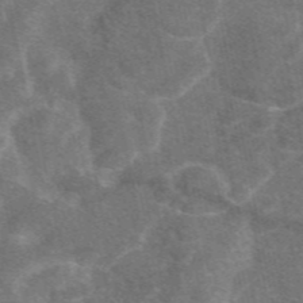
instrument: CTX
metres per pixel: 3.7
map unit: eAb
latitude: 47.3482
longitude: 118.7841
